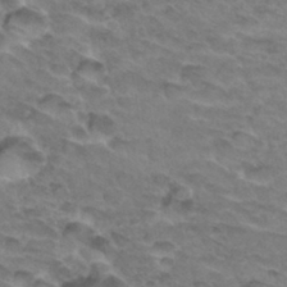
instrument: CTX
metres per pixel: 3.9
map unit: Hto
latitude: 33.4615
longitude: -46.8002
